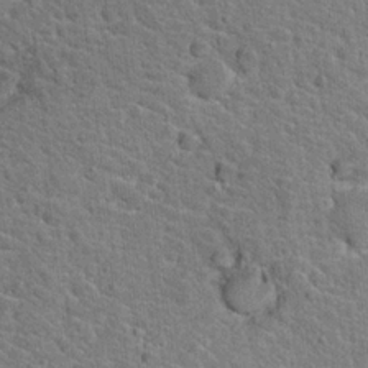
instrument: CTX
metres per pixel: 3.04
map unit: Hto
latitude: 19.3670
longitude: -33.6127
